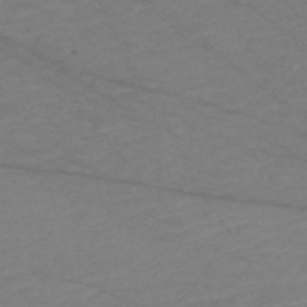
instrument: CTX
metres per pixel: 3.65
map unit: Nve
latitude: -58.7085
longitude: 61.1431
